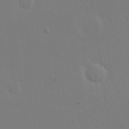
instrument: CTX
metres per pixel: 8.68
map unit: eHh
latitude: 19.4048
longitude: -71.8772
